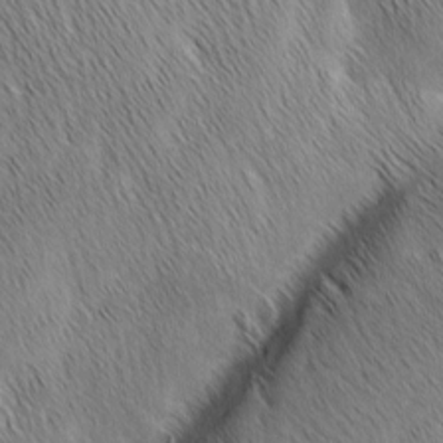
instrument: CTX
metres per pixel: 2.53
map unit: Ave
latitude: 1.2915
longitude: -114.9702
